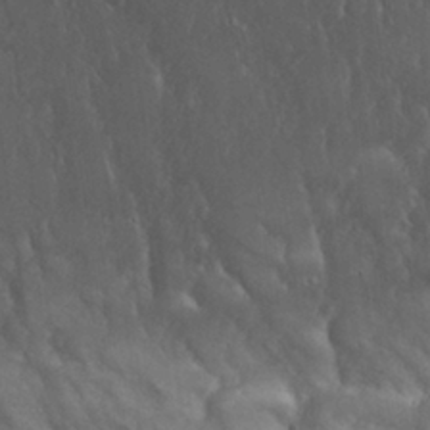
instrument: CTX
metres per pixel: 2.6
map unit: Nhu
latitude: 28.4412
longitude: -67.4237
